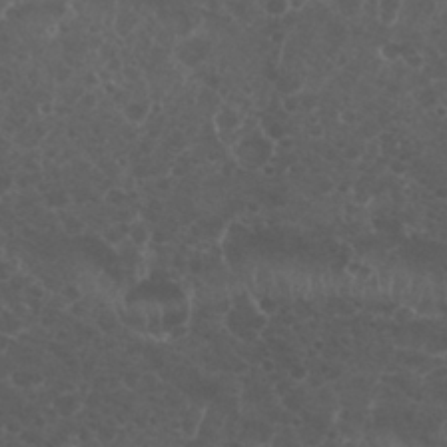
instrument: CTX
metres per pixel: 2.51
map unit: Nhu
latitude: 26.7246
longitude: -51.6505
